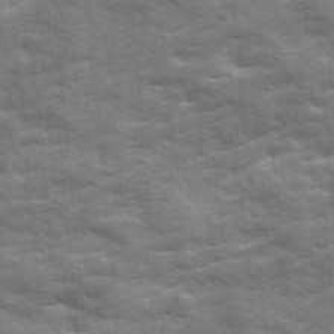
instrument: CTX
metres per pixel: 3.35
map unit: Ave
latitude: 19.1025
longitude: -129.8583
